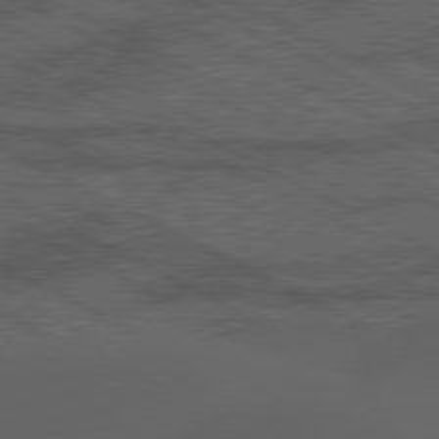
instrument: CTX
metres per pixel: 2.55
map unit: lApd
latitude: 80.3089
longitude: -88.5546
